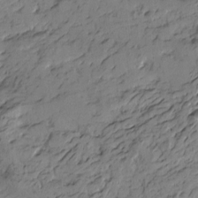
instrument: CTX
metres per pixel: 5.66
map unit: Htu
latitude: -4.4251
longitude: -177.1592
